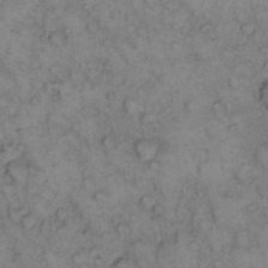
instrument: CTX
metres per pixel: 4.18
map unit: eHh
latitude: 14.1200
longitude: -63.4049
